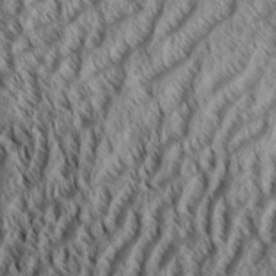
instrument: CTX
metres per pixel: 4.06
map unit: Aa
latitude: 33.7828
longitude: -137.7072
